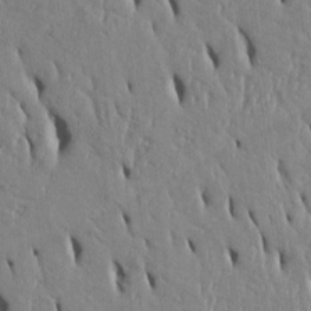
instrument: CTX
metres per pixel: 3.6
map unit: Htu
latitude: 3.1025
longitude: 151.1242
